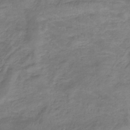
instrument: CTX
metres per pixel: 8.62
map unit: lHb
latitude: -32.7275
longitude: 68.7652
